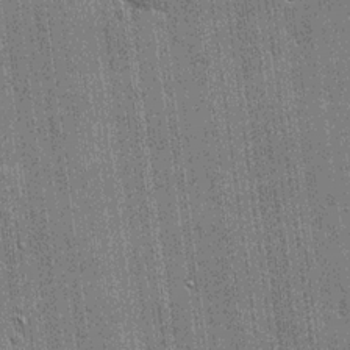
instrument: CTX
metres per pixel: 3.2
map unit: lHvf
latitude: 20.7435
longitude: 142.7274
